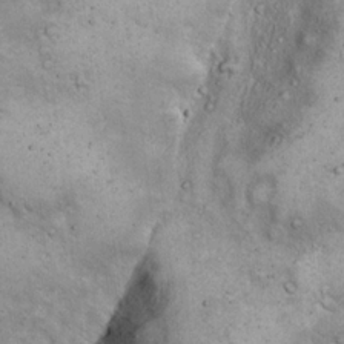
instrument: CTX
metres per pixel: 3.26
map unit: eHh
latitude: 21.2915
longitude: -60.4790
